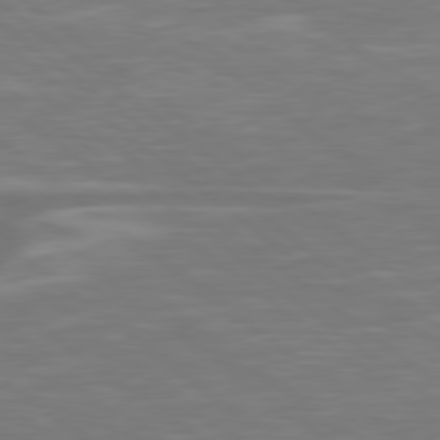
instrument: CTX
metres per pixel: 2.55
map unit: Hpe
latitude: 78.9325
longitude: -126.1389
